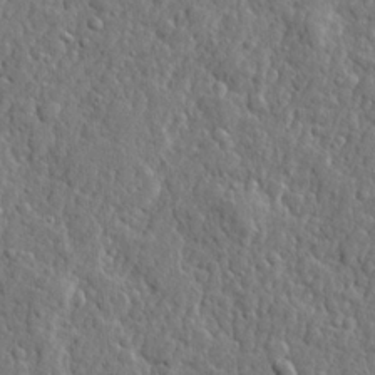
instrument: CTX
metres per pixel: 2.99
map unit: lHvf
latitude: 22.7435
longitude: 143.3698
